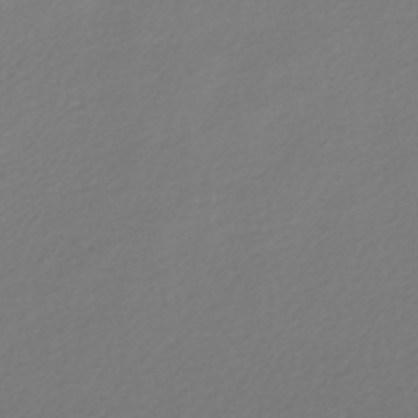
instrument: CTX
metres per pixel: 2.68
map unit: lHb
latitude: -47.0675
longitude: 63.6155
